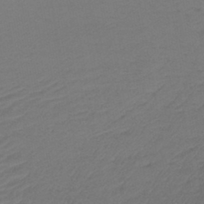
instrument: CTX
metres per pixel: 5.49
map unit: lHb
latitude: -43.1620
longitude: 76.6141
